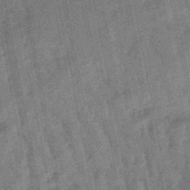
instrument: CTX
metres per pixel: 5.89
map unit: lHb
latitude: -47.9178
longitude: 78.0283
